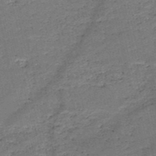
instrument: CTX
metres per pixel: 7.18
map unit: HNb
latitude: -50.9353
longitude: -40.8191
